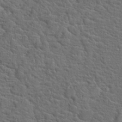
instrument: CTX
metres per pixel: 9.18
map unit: Hto
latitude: 19.2537
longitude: -43.3104
